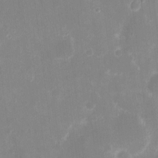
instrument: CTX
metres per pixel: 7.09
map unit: eHh
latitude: 8.3656
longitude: -71.1025
